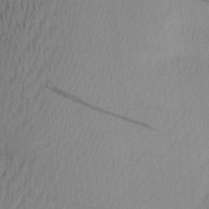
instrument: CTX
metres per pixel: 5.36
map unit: Ave
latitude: 12.1200
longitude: -107.2159
